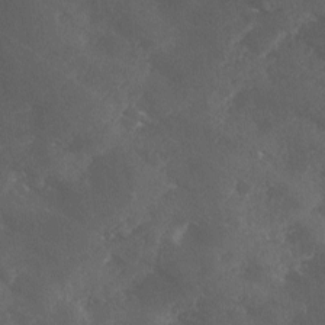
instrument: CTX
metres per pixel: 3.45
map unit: Ave
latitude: 0.7813
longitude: -111.5749
